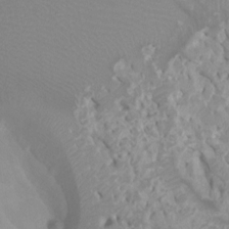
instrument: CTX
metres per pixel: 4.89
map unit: Ht
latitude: -0.5007
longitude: -18.1766
